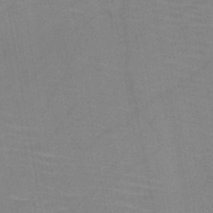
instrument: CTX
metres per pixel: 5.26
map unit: HNb
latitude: -45.6911
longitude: -40.8380
